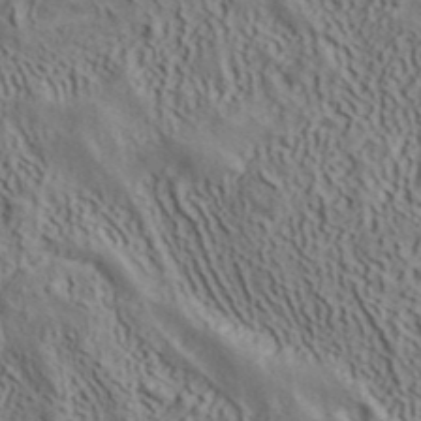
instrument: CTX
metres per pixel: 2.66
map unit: ANa
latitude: 41.0458
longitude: 33.6533
